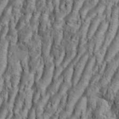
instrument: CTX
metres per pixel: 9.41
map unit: Aa
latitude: 33.9339
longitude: -136.7058
